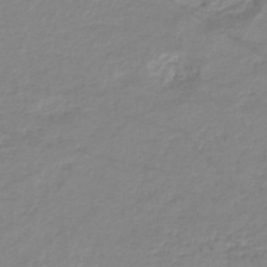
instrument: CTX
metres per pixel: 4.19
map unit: eHb
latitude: -36.2739
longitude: 74.5763
